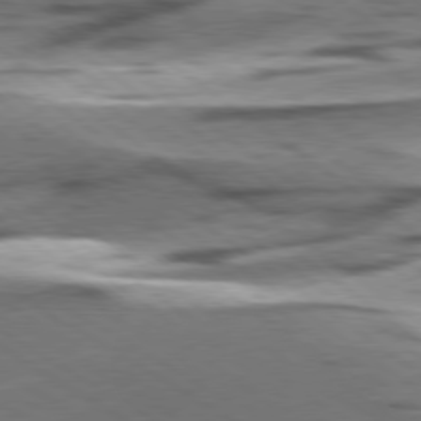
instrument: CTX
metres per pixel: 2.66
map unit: lApd
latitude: 78.7058
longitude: -51.4237
